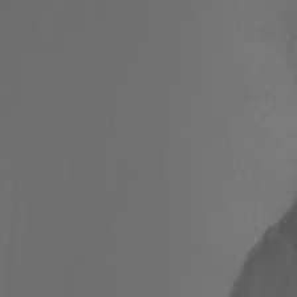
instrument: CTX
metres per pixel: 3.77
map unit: Nhu
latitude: -7.7477
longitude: -84.2901
